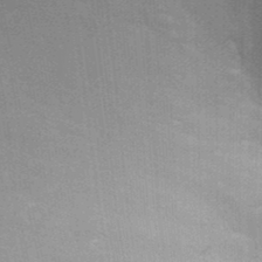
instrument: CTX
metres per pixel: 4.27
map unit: Nhu
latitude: 28.0255
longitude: -61.6505
